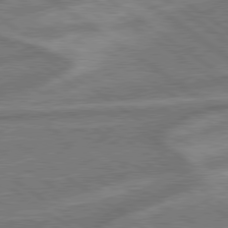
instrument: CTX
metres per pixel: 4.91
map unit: lApd
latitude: 79.2348
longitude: -171.7450
